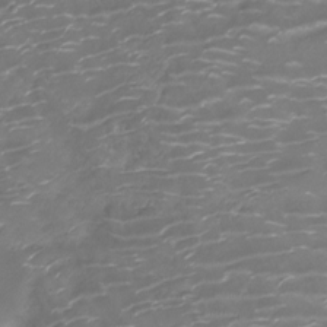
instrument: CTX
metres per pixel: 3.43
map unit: Ht
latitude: -10.4818
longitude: -19.2726
